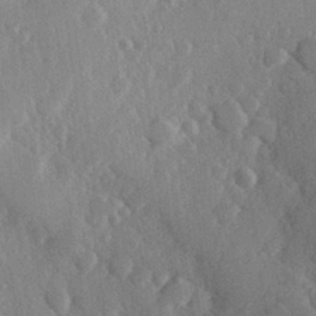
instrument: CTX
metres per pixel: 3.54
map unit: Hve
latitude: 26.0822
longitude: 150.1039
